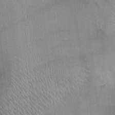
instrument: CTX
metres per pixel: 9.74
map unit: Ht
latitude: -3.6154
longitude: -17.0458
